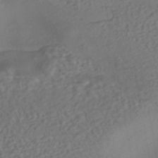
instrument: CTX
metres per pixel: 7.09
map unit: eHh
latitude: -43.1998
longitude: 120.5384
